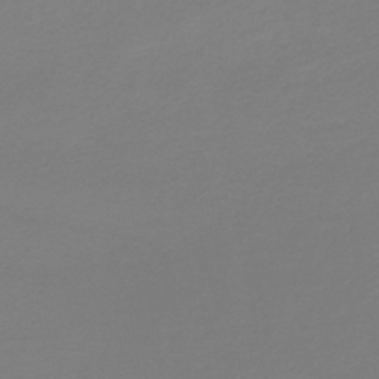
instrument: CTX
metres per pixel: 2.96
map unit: lHb
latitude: -42.2172
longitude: 64.0850
